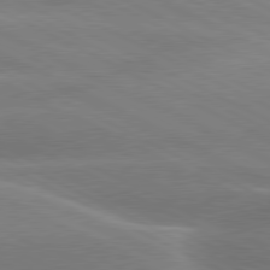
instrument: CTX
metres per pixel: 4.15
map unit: lApd
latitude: 80.3467
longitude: -136.5924
